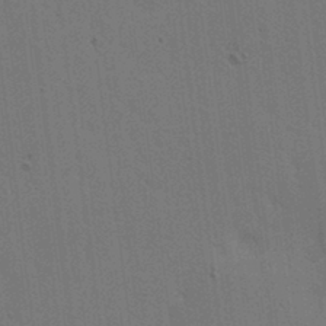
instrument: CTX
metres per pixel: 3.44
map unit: lAa
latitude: 12.1578
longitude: -108.6868
